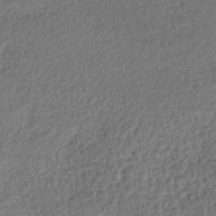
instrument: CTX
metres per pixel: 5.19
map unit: lHb
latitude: -43.8611
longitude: 68.5006
